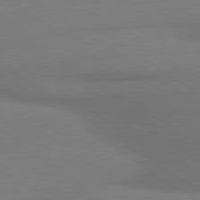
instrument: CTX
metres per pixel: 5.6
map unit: lApd
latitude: 79.9528
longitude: 179.1998
